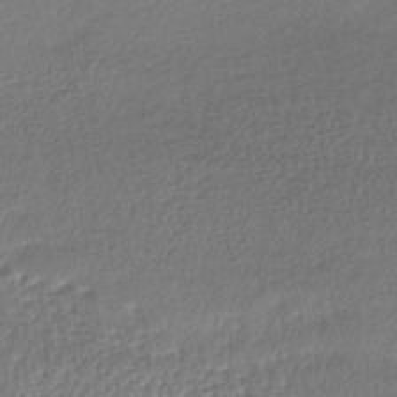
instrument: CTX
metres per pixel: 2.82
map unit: lHb
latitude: -41.2754
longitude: 69.4832
